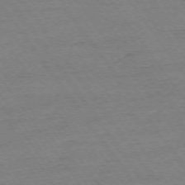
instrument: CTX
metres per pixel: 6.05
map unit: Ap
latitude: -74.7841
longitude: -83.0647
